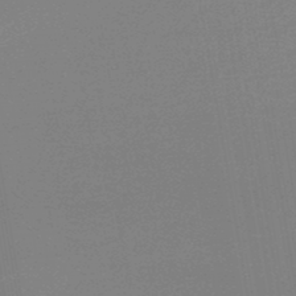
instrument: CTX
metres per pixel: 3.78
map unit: lHb
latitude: -46.0472
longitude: 59.1809
